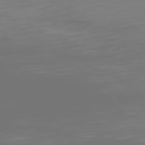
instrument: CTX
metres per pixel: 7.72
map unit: Ap
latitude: -77.1431
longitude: -73.7828
